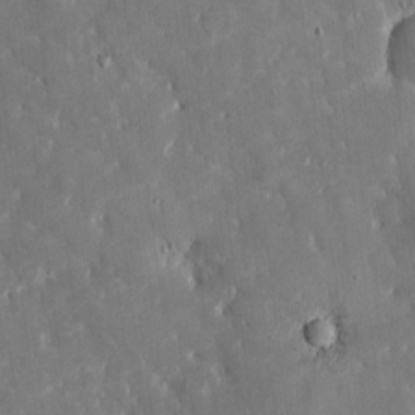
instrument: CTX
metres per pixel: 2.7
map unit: eHh
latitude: 5.1970
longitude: -70.1578
